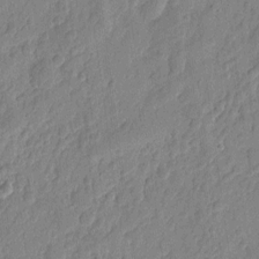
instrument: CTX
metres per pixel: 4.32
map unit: eHh
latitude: 7.6127
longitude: -74.0444
